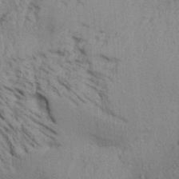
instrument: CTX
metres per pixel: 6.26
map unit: Aa
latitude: 32.3089
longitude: -135.6127
